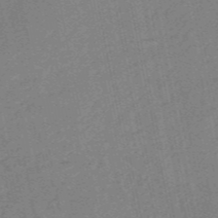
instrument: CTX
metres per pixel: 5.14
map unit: HNb
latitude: -54.5763
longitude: -45.2726
